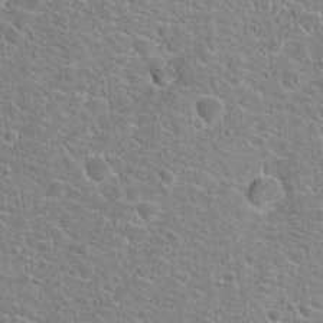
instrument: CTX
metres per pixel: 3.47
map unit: Hto
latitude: 22.1200
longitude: -44.6868
